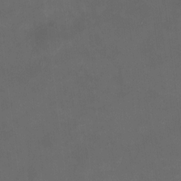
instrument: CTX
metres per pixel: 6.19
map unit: HNhu
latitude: 8.4034
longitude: 9.9745
